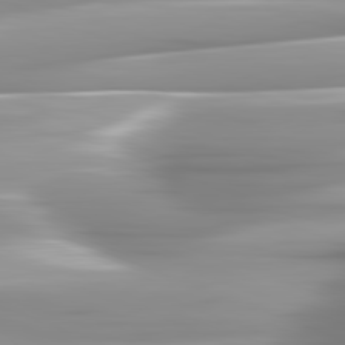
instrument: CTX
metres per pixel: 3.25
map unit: lApd
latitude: 81.7827
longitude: -143.7450
